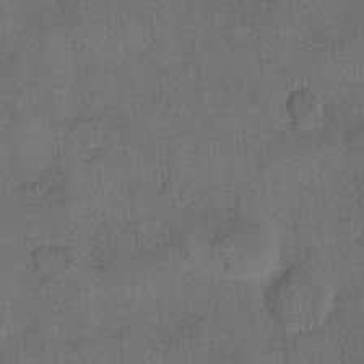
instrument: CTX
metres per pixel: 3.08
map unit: eHh
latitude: 13.3671
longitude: -65.8583
